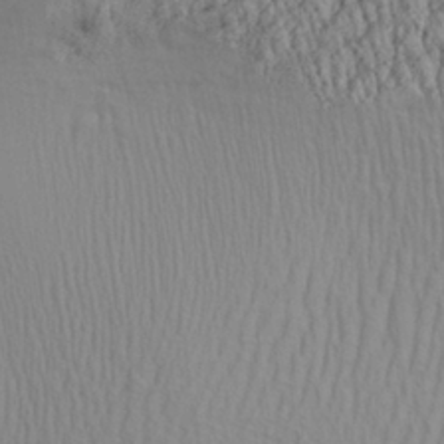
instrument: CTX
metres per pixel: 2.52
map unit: Aa
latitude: 28.4223
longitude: -136.4601
